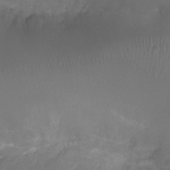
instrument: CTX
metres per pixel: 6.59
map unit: Ht
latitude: -2.4628
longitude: -19.3481
